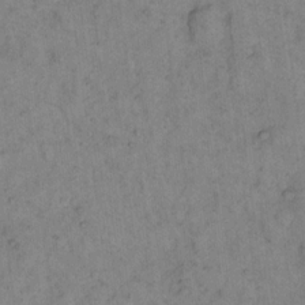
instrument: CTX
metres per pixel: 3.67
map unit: eHh
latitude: 15.2348
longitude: -65.0458
